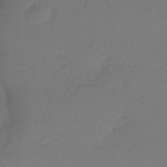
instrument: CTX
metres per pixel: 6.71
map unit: HNhu
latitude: -42.8974
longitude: 96.3118
